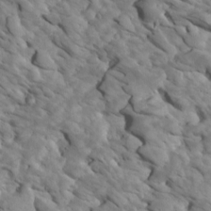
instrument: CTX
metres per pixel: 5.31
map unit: Htu
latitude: 2.1766
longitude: 142.8030
